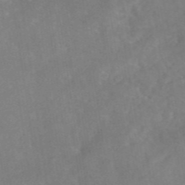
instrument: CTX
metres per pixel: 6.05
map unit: eAb
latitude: 46.5546
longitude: 126.8597
